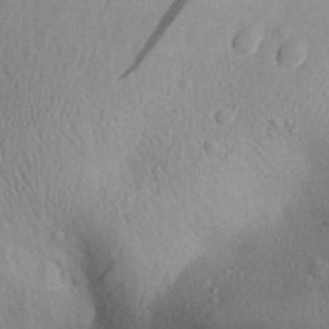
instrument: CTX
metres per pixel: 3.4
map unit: Aa
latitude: 31.5183
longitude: -145.4426
